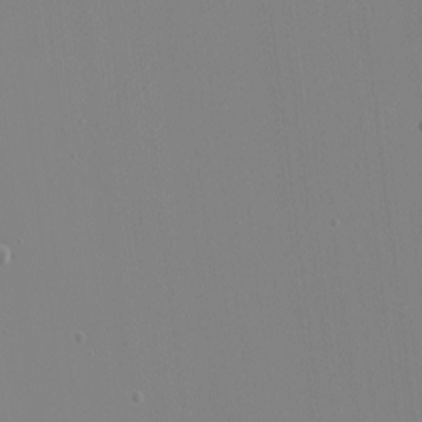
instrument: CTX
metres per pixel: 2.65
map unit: eHh
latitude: -4.1416
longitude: -83.5182
